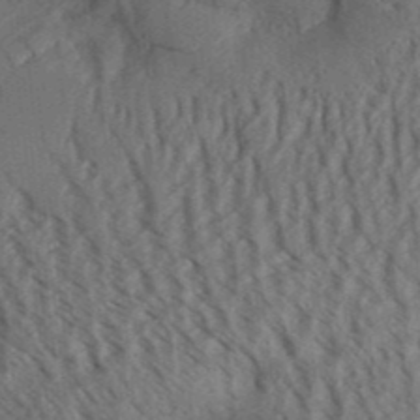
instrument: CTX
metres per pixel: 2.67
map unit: Aa
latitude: 30.9703
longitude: -138.6868
